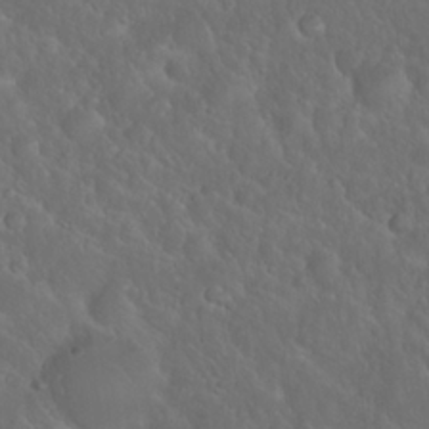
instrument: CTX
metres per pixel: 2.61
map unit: Nhu
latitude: 23.4615
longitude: -62.6680
